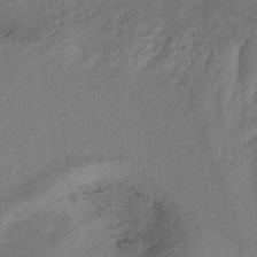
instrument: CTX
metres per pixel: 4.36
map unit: lHb
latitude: -34.8786
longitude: 67.1431
